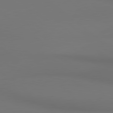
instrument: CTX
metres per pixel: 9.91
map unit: lApd
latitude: 80.6113
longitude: 154.4251
